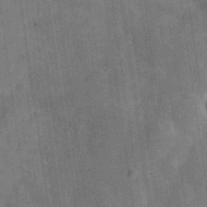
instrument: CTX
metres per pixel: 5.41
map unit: Hve
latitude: -29.8611
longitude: 92.2550
